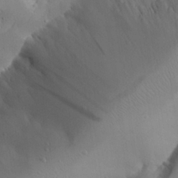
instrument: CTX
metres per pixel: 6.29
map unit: Aa
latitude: 24.2522
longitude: -127.9528
